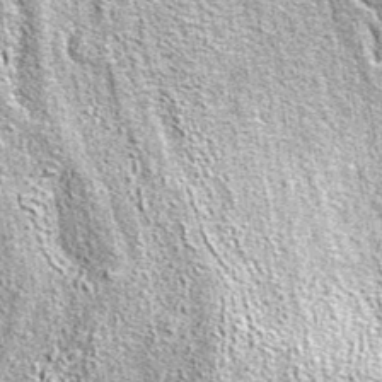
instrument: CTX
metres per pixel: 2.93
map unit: eAb
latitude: 37.6316
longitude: 105.9178
